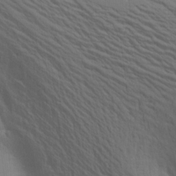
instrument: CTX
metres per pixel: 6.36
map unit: Aa
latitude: 15.9717
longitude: -147.4427
